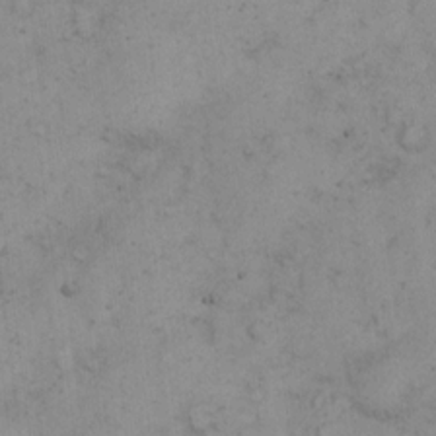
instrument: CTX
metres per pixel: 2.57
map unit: eHh
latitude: 13.6883
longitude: -63.0270
